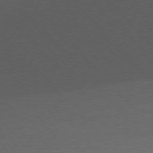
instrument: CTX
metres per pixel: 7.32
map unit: Ap
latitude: -77.7289
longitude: -95.4805
